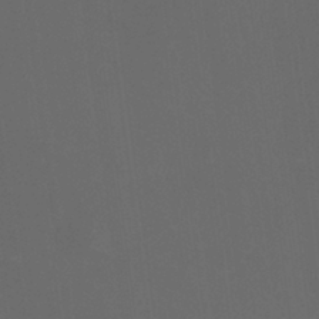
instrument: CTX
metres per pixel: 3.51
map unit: HNhu
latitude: 1.1781
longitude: -1.5749
